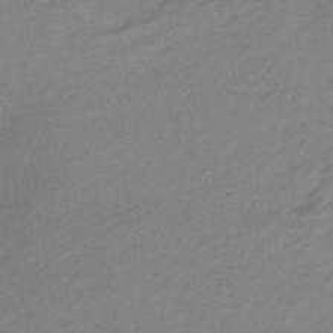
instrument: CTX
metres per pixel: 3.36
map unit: HNhu
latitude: -43.3131
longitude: 90.4818
